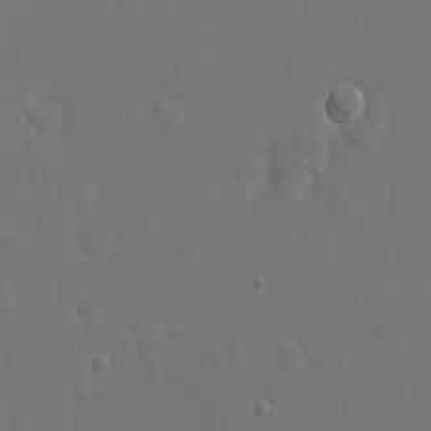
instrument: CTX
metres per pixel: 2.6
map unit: eHh
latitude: 18.9324
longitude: -67.2159
